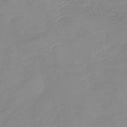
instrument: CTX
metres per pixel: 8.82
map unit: lHb
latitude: -40.1228
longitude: 76.1039
